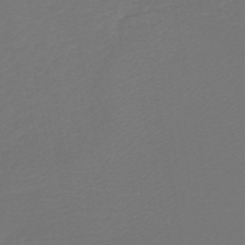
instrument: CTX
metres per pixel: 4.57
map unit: HNb
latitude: -46.9730
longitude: 56.7085
